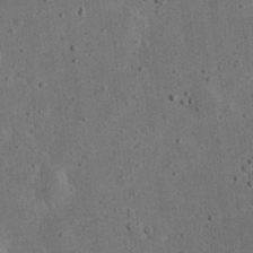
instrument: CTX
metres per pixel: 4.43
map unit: eHh
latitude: 24.3089
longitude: -68.4601
